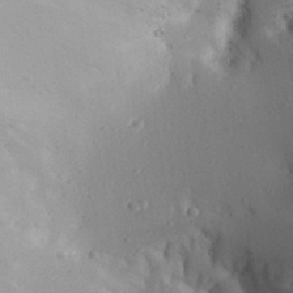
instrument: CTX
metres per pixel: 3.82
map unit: Aa
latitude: 28.8569
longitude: -145.2915
